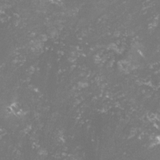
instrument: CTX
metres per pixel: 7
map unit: lHvf
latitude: -15.2943
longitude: -100.1578
